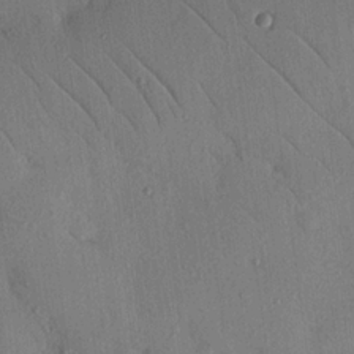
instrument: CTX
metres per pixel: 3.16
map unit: Nhu
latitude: 21.1026
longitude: -78.8380
